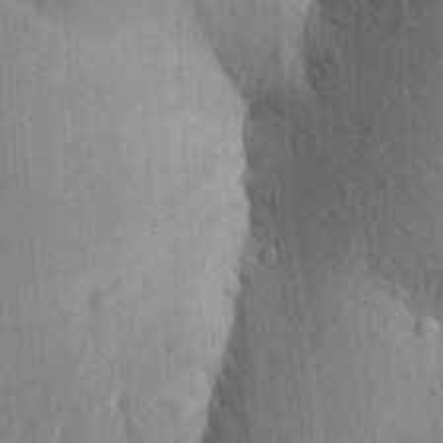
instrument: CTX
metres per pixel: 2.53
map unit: Aa
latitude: 25.7071
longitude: -149.6883
